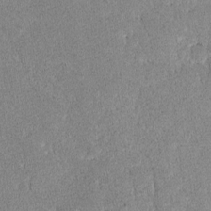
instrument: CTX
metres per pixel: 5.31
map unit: lAvf
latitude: -8.6140
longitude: -112.6490
